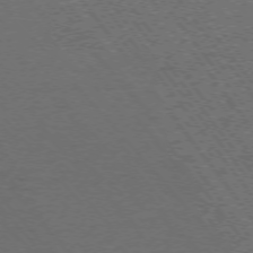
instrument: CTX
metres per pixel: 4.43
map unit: Ap
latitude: -75.4455
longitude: -87.9528
